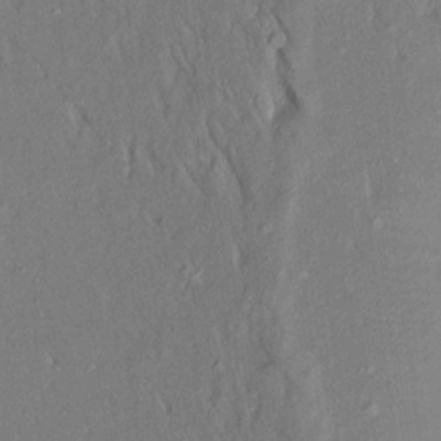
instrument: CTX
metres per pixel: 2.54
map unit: Aa
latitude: 17.2915
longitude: -148.4412
